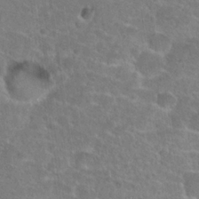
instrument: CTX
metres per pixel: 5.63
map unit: Hto
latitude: 25.1592
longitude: -49.0836
